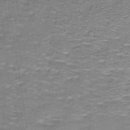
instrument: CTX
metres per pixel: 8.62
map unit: lHb
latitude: -40.9919
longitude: 56.3306
